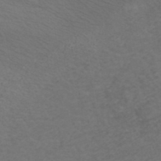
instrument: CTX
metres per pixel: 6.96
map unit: ANa
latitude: 42.6302
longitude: 27.5966
